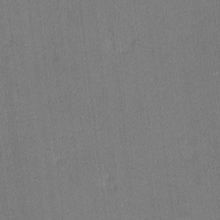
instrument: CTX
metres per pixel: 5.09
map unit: lHvf
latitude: -12.4818
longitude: -100.4979
